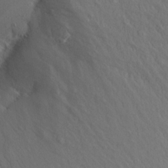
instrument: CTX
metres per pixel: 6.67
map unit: Aa
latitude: 13.6127
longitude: -142.0822
